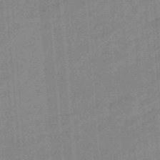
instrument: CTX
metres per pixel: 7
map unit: eHb
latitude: -44.2551
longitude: 87.4832
